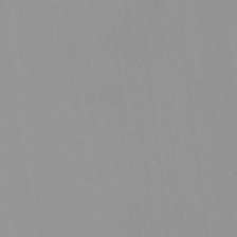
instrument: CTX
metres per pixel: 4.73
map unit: HNhu
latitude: -1.0865
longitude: -5.8016
